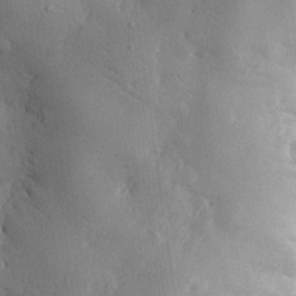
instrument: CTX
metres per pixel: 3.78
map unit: eHh
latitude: 29.9717
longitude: -79.0270
